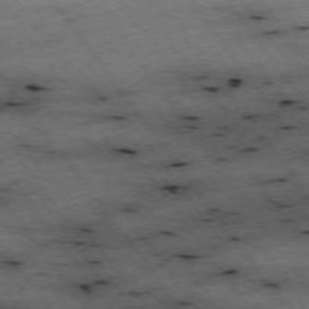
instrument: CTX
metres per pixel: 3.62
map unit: Hpe
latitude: -74.6141
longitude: 2.3306
